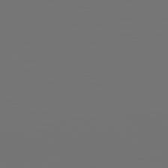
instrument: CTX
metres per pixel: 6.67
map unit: lApd
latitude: 79.7072
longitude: 165.3132
